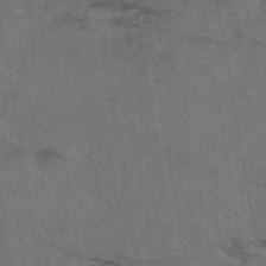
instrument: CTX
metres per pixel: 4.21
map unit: eAb
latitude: 43.2726
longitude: 104.3873
